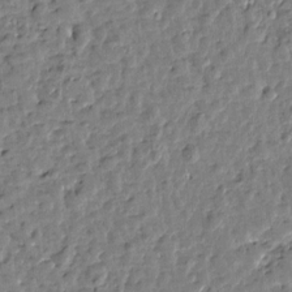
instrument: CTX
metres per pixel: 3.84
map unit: Htu
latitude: 0.8569
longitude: -179.2159
